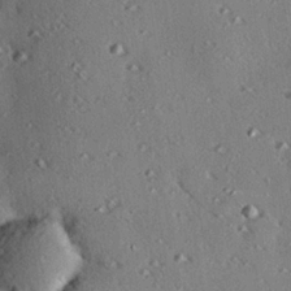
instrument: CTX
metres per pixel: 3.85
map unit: eHh
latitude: 22.3845
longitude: -90.1011
